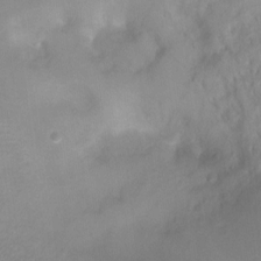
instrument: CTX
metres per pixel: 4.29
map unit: Ht
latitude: -8.6140
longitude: -34.4412
